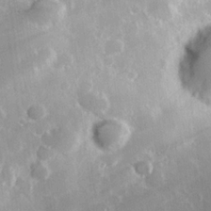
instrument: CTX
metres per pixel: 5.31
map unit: Hve
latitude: 24.4790
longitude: 146.4818
